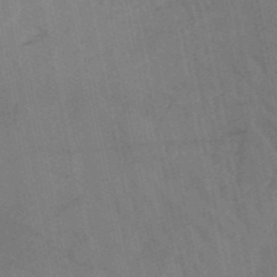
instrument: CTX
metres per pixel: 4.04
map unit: HNb
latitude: -51.0486
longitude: -47.5749
